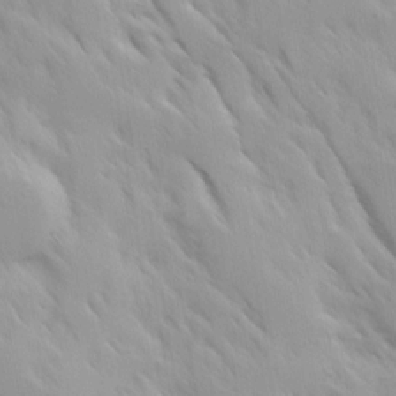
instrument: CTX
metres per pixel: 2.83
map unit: Ave
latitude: 9.7639
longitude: -103.4237
